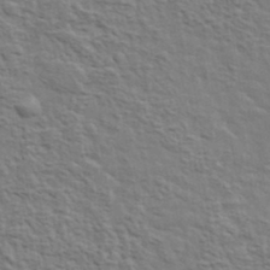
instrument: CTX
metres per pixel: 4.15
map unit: lHvf
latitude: 37.6316
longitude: -89.2915
